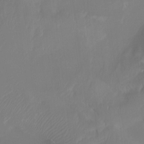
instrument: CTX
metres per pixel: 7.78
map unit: Htu
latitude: -13.1998
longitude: -47.5560
